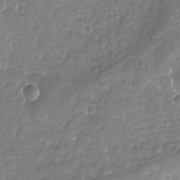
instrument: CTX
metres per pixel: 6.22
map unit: Nhu
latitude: -18.5007
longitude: -58.1011
